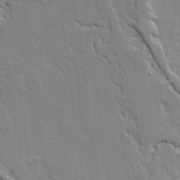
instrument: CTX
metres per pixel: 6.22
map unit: Ave
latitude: 20.1767
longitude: -127.5938
